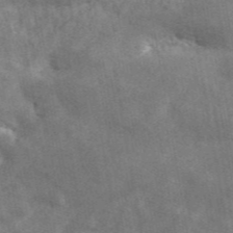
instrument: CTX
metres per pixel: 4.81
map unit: ANa
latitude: 45.1025
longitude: 46.8975
